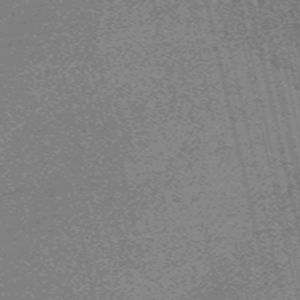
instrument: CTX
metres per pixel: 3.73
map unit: HNb
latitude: -55.3699
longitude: -45.8205
